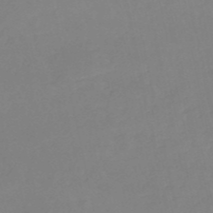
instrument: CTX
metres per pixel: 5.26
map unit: eHh
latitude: -52.7652
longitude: -25.3292
